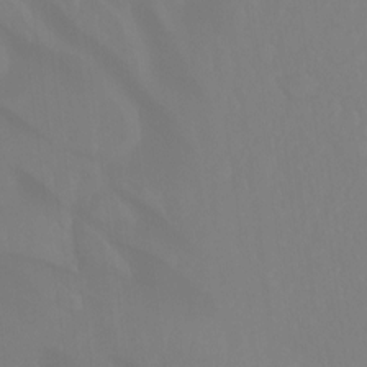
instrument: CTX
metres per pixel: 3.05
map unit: Ht
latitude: -15.0298
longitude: -55.4993
